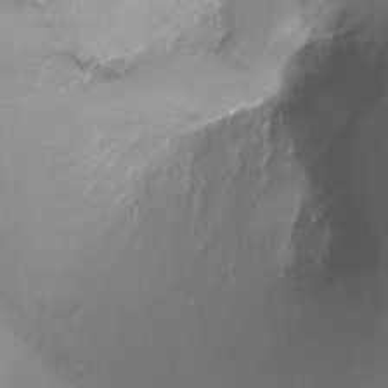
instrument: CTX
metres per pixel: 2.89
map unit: Ht
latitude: -17.2943
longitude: -44.5546
